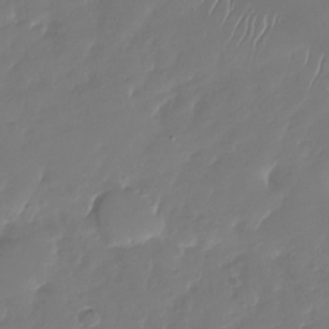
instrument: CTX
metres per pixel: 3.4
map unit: Nhu
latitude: -27.6910
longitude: -61.2159
